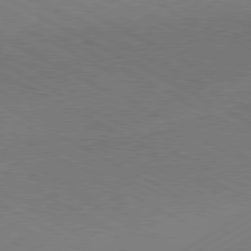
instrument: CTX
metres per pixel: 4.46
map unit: Hpe
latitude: -80.8786
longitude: 13.7856
